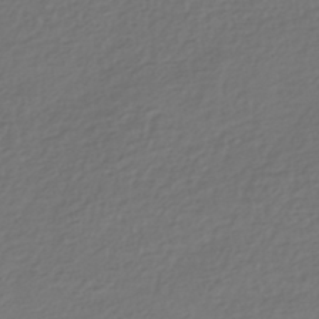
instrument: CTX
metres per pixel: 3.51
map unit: HNhu
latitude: -43.6343
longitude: 97.1053
